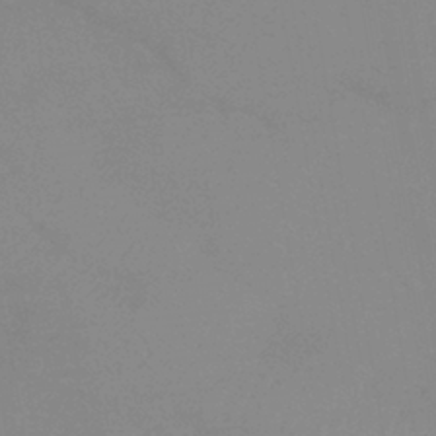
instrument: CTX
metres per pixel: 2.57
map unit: eHb
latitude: -40.0472
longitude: 76.8597
